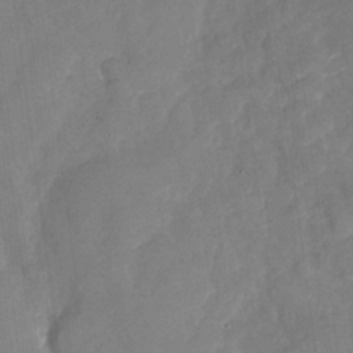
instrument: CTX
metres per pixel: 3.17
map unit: Nhu
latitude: -26.8974
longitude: -57.7260
